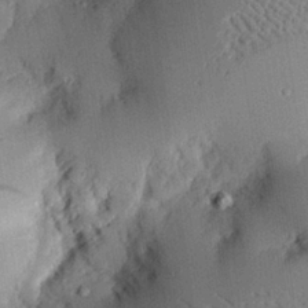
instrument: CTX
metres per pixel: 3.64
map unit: eHh
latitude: 26.6302
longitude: -81.1781
